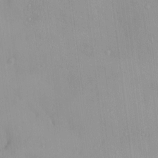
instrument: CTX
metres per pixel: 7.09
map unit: HNhu
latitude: 5.5182
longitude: 2.7652
